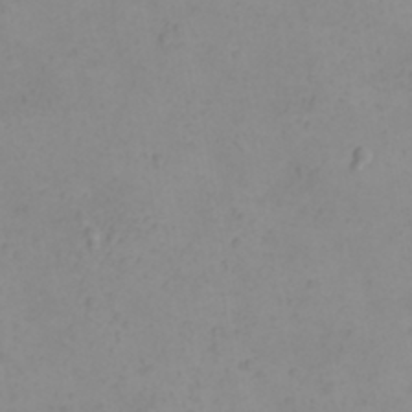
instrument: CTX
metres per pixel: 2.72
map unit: eHh
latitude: 21.4616
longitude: -64.8758
